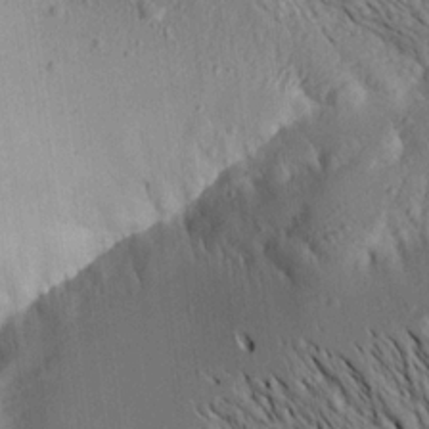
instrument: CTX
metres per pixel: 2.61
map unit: Aa
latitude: 15.6316
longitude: -148.0633
